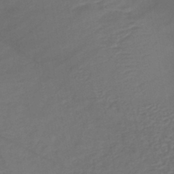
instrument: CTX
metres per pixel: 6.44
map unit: lHb
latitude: -42.7274
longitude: 76.5763
